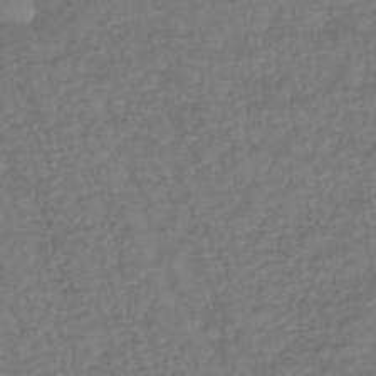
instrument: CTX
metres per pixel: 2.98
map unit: lHb
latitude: -38.5763
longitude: 70.7652
